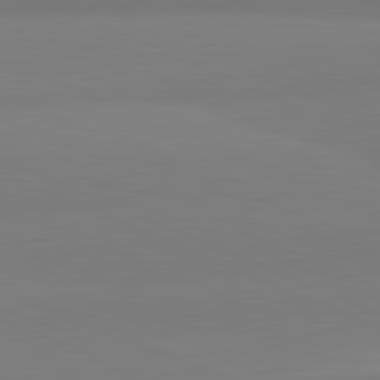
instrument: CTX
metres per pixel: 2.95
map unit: lApd
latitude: 81.9339
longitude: 178.1983
